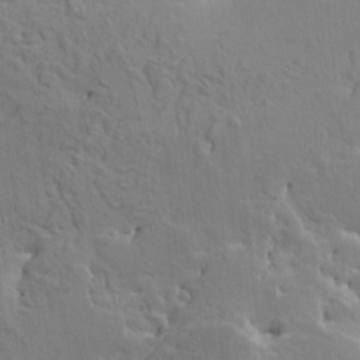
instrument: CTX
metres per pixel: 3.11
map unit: HNhu
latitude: 4.7057
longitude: 4.0472
